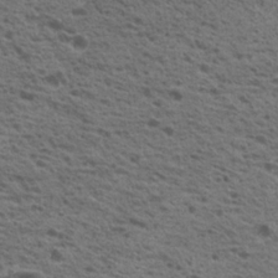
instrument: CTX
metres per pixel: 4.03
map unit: Nhu
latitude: 19.5938
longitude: -31.1970
